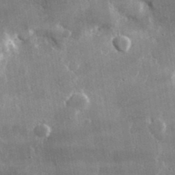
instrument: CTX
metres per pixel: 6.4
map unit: lHvf
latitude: 31.6316
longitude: -91.0647
